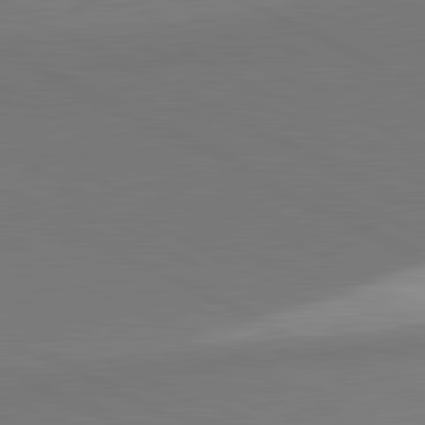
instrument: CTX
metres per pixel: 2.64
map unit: lApd
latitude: 81.5938
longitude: 151.7855
